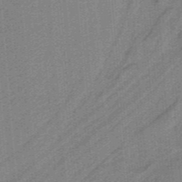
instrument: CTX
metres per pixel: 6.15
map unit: HNb
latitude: -38.4440
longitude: 54.2173
